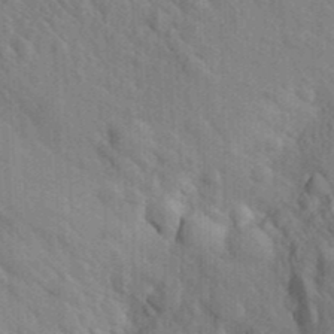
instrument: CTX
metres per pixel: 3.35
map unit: Aa
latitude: 30.3279
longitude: -138.5735
